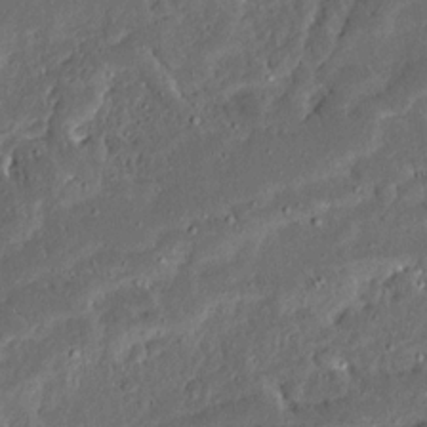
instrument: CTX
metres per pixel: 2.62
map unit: Ave
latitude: 14.4601
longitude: -138.7624
